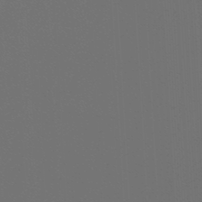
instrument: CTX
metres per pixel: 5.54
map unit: lHb
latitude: -47.4265
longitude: 64.1228
